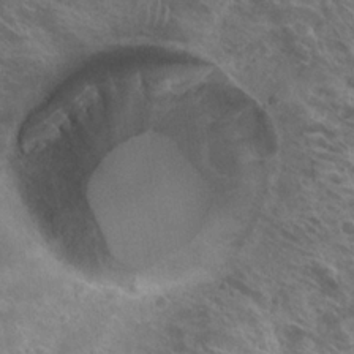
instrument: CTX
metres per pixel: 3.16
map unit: Hto
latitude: 23.4426
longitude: -39.9339
